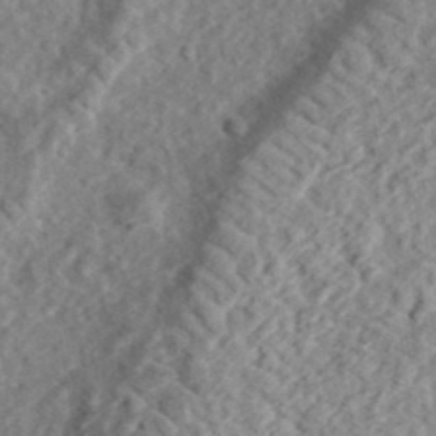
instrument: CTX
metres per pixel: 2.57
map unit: eHh
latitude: 36.5735
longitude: -78.9514
